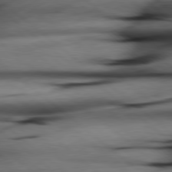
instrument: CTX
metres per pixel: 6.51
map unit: lApd
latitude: 79.1403
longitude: -140.1955
